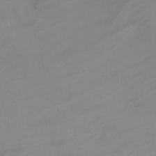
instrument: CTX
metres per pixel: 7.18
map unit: Nhe
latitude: -19.6533
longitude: 143.6910
